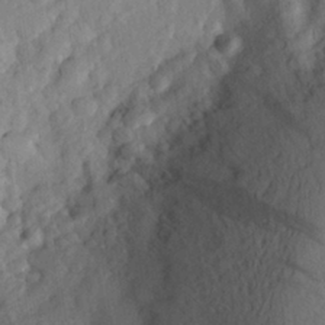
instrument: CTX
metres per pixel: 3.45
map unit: Aa
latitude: 25.6504
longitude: -146.3468
